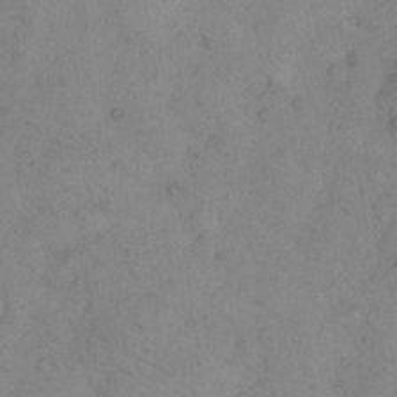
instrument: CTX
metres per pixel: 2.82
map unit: eHh
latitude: 9.8961
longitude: -62.4601
